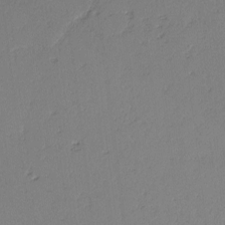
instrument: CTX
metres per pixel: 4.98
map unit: lAvf
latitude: -3.2753
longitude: -107.5371
